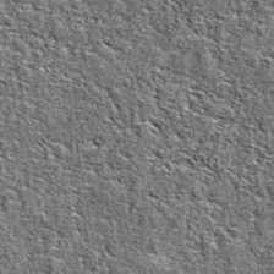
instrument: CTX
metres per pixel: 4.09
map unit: eAb
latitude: 38.1389
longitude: 105.6155
